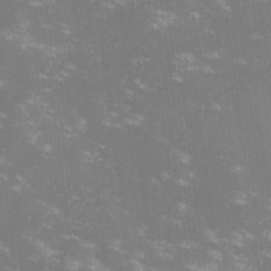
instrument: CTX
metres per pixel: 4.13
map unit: lHvf
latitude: -13.9178
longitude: -100.6680
